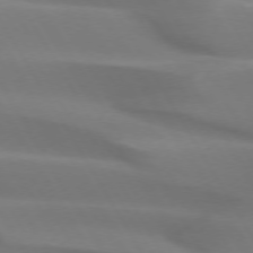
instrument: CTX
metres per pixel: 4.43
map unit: lApd
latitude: 73.0648
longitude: -50.0633
